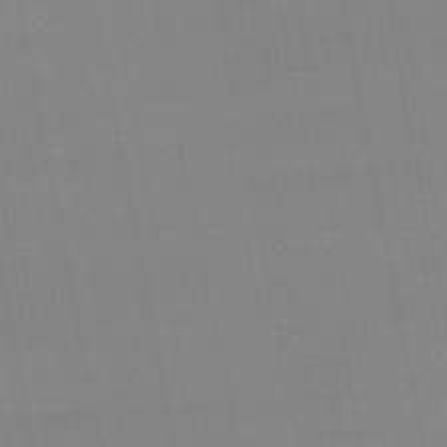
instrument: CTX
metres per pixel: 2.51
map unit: lHb
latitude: -49.2565
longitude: 68.1227
